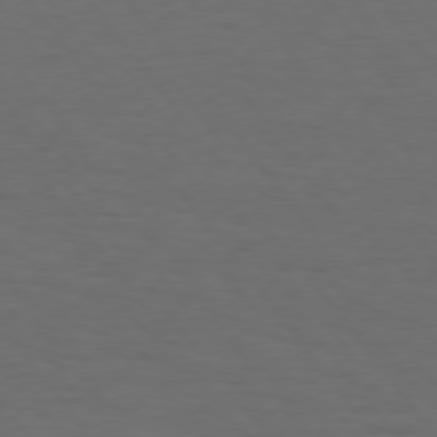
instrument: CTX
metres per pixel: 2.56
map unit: Hpe
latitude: 75.4049
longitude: -130.9325
